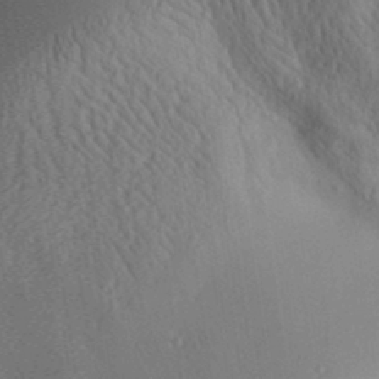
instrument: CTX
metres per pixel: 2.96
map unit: Aa
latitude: 31.6694
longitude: -141.8583
